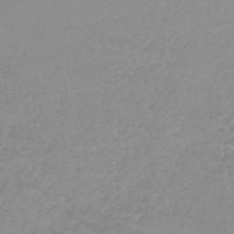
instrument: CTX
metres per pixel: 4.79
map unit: HNb
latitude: -48.8408
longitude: -50.8947
